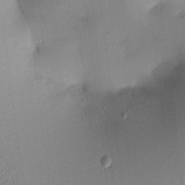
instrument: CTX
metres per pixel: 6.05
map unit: lAa
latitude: 3.2915
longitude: -116.1200
